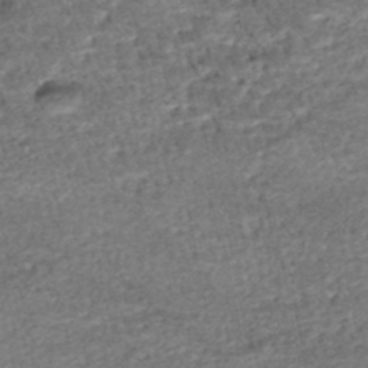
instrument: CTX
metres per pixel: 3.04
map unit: HNhu
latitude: -48.1606
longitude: 102.6707
